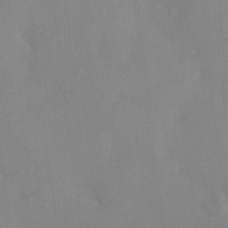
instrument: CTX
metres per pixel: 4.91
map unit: Ht
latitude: -0.2362
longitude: -35.0269
